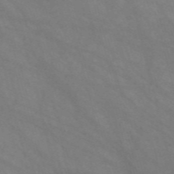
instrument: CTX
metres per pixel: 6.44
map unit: Nve
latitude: -58.4062
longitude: 58.4440
